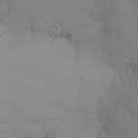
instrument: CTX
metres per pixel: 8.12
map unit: Htu
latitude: -14.8597
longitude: -47.5938
